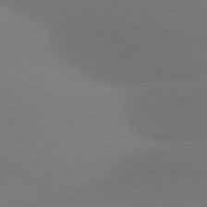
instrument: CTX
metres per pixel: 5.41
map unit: lApd
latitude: 80.9514
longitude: 127.7099
